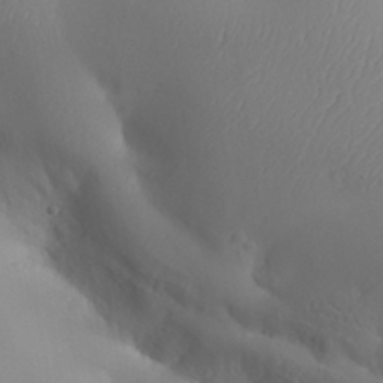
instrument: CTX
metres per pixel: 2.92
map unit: Aa
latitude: 32.4790
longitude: -144.1767
